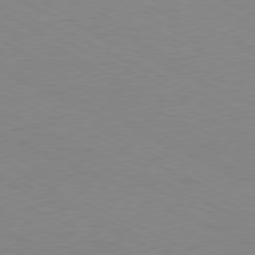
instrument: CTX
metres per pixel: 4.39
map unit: Ap
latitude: -78.3684
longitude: -73.1404
